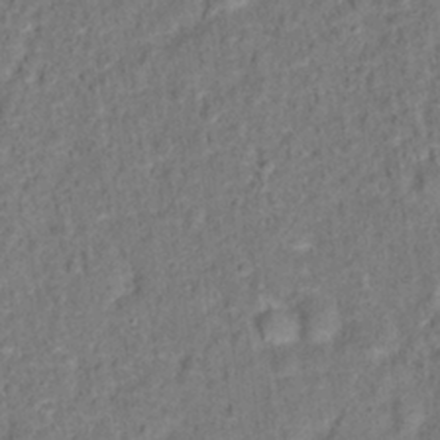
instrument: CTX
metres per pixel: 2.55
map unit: Hto
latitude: 14.0255
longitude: -38.5357
